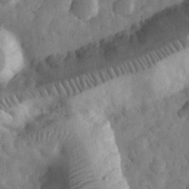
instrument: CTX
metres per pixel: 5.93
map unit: eHh
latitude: 33.1781
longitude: -69.3860
